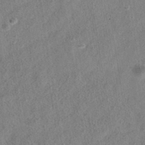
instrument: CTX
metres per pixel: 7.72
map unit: HNhu
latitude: -39.9367
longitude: 100.7274
